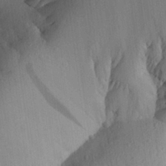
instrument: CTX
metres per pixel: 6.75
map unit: Aa
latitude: 27.9528
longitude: -144.5734
